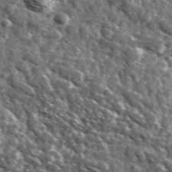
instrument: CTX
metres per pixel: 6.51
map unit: Ave
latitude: 37.8961
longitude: -108.1388
